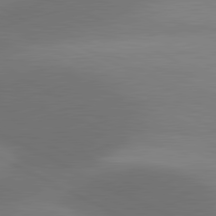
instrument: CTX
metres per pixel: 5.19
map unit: lApd
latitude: 81.0458
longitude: 127.1809
